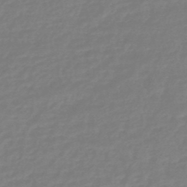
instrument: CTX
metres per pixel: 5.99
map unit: eHb
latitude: -45.9178
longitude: 81.5966
